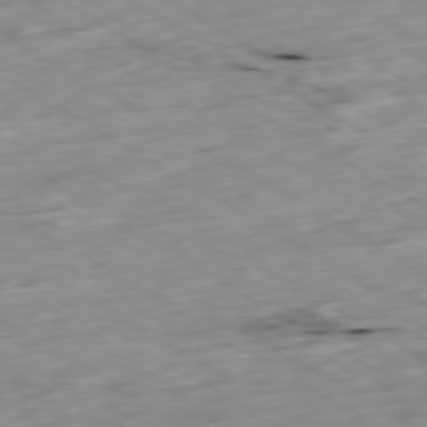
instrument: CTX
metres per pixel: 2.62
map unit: Ap
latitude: -79.9745
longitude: -89.7450
